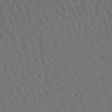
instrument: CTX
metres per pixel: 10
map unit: lHb
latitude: -43.8989
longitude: 78.8975
